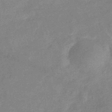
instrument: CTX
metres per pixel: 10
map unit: eHb
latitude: -37.4832
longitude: 77.0109
